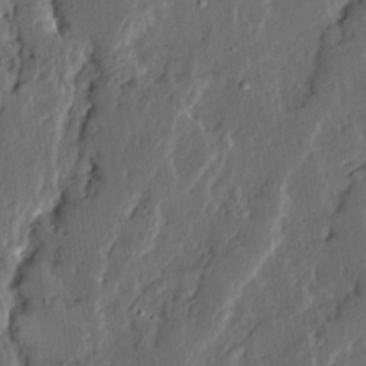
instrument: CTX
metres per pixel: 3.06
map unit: Ave
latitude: 14.0255
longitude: -136.8758
